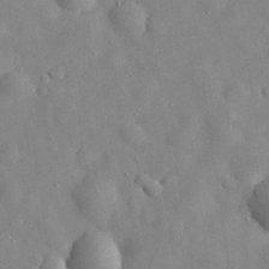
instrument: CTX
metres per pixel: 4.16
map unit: eHh
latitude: 29.4993
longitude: -74.4601
